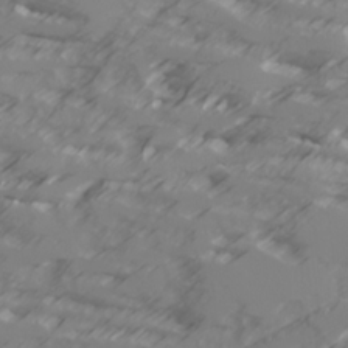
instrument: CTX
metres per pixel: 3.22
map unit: Ave
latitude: 17.8017
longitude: -129.3670
